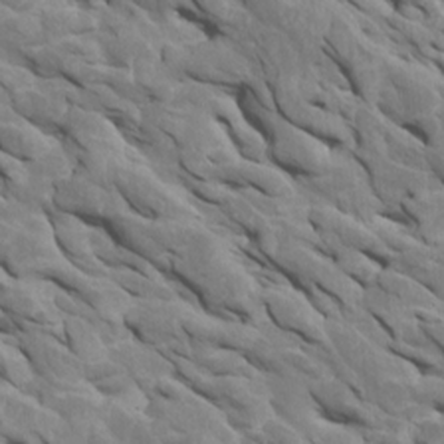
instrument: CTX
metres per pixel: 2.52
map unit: Htu
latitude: 1.4048
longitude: 145.5210
